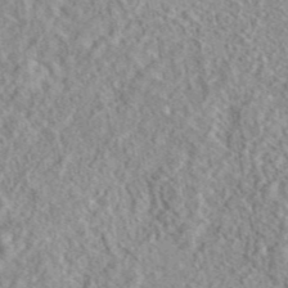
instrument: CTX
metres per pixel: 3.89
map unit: eAb
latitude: 44.1011
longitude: 116.6140
